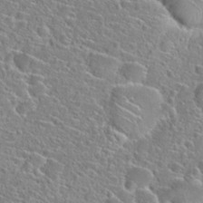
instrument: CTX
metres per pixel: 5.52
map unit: Hto
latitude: 24.0822
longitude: -45.3104
